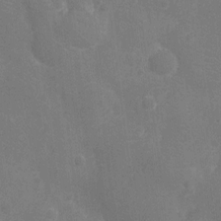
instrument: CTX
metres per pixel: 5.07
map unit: Nhu
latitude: -13.8611
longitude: -25.0836
